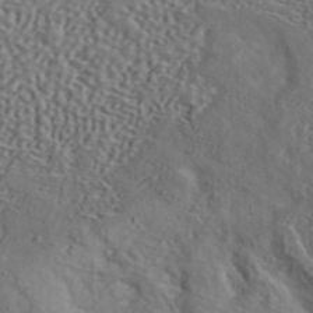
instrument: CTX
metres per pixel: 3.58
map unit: ANa
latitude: 43.1781
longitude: 48.8219
